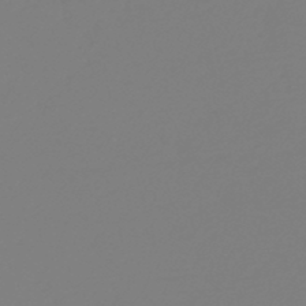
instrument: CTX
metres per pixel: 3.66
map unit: HNb
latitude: -46.1794
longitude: 55.4455
